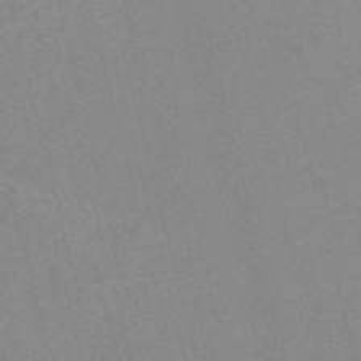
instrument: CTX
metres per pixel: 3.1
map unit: Nve
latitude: -56.6896
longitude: 51.9556
